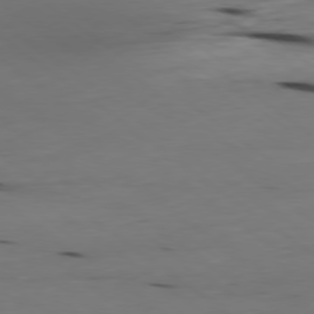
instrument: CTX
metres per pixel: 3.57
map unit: Ap
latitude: -79.2565
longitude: -92.0255
